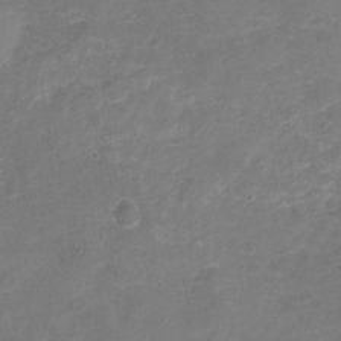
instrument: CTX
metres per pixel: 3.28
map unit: Nhu
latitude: -18.2173
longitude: -56.5545
